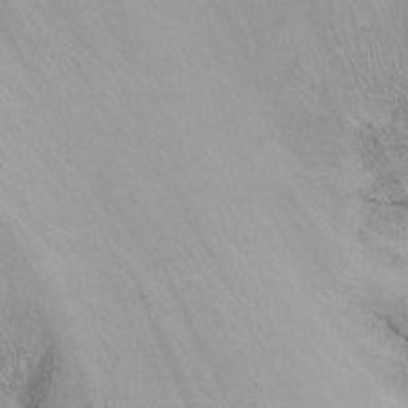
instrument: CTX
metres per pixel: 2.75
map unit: Ht
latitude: 1.3481
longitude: -36.3279
